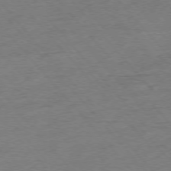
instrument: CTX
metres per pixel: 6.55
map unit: Hpe
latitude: -76.6707
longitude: -12.1011
